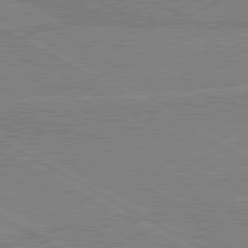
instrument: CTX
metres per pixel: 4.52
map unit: lApd
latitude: 80.3467
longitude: 168.2550
